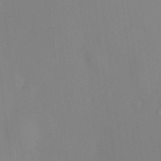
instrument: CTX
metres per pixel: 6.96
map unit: HNhu
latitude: 13.9717
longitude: 13.8422
